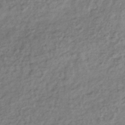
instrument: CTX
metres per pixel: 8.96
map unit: lHb
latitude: -35.4643
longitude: 69.1053
